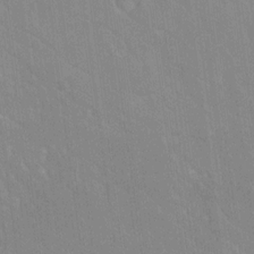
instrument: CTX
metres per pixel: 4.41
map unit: Ave
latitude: 19.2348
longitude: -136.6491
